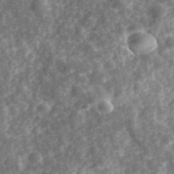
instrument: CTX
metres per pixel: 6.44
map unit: eHh
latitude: 35.0836
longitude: -79.5938
